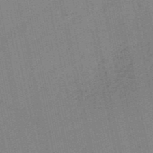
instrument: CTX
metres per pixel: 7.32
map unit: HNb
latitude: -52.8219
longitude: -42.8569
